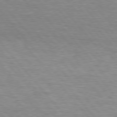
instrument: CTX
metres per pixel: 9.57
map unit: lApd
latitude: 76.1389
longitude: -86.7624
